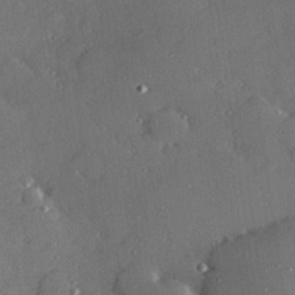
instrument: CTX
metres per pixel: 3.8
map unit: Hve
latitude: 27.0081
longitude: -91.0081
